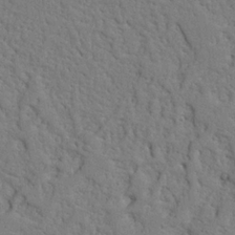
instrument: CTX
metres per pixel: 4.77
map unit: Nhu
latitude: 21.6127
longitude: -76.8380
